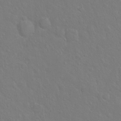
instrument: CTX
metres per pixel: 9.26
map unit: Hto
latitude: -4.3873
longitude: -35.6694
